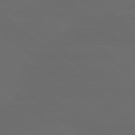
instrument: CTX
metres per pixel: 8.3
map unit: lApd
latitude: 80.0633
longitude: -114.6679
